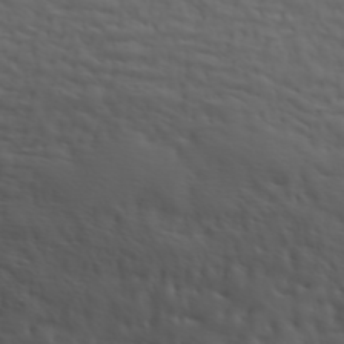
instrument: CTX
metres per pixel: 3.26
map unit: ANa
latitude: 45.3670
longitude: -83.4804
